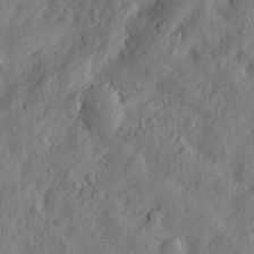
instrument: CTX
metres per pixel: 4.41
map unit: Htu
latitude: -3.5777
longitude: 158.1605
